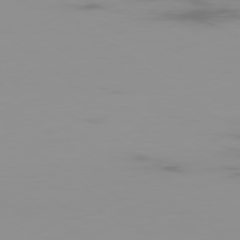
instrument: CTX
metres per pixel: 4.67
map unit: Ap
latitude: -79.3698
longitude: -70.2144
